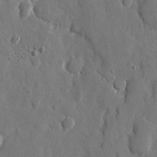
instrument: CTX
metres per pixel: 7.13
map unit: eHh
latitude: 11.8772
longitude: -69.8961
